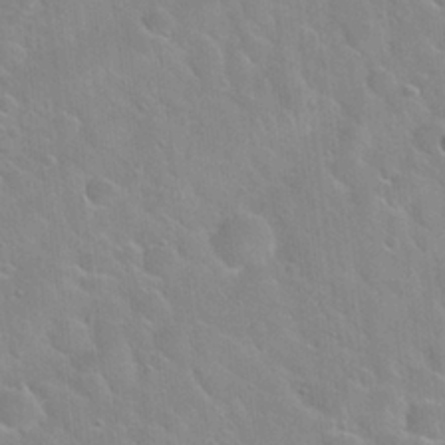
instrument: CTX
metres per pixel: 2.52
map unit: Hto
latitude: 22.2145
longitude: -52.2712
